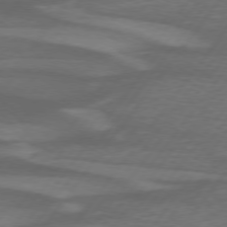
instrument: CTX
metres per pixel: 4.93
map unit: lApd
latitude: 74.7624
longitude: -78.6491
